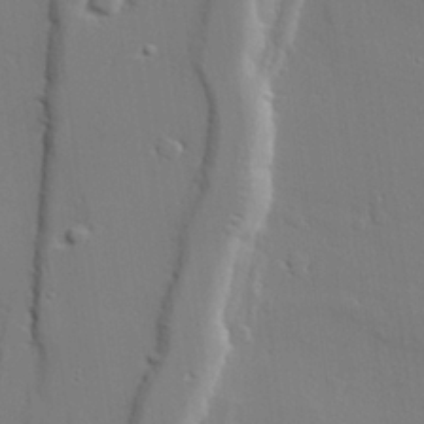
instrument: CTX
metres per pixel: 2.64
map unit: lAvf
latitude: 28.4412
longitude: -108.3656
